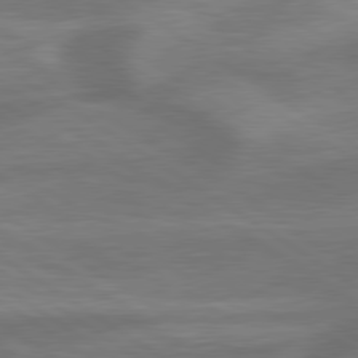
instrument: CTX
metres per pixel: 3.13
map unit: lApd
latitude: 79.7072
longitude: -172.1199
